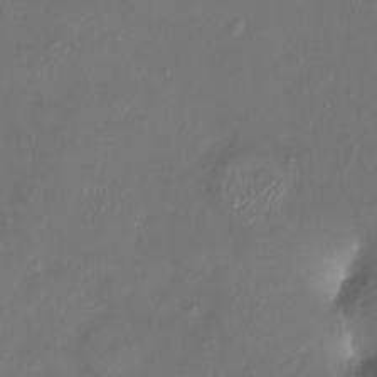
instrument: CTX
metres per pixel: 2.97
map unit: Ht
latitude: -16.3307
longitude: -41.8394
